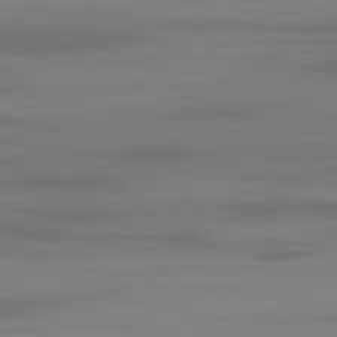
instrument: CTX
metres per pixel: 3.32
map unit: Ap
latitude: -79.7288
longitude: -93.6694
